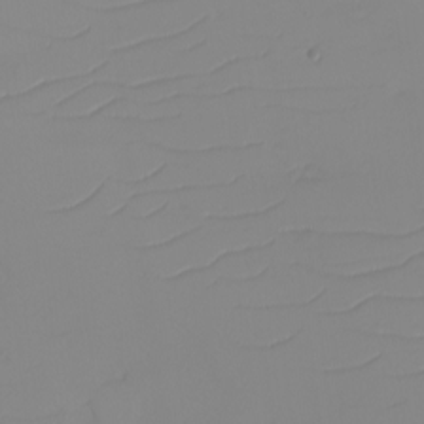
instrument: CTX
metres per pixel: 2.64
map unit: eHh
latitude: -6.4251
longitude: -80.1578
